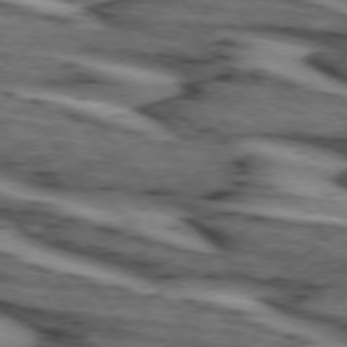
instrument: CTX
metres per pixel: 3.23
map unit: lApd
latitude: 73.9717
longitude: -72.0255
